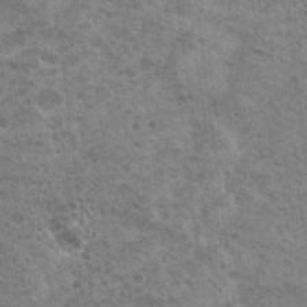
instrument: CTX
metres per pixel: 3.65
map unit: Nhu
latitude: 18.2522
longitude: -31.2726
